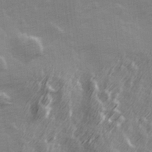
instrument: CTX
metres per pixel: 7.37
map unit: Hve
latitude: 26.4790
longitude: 146.7274
